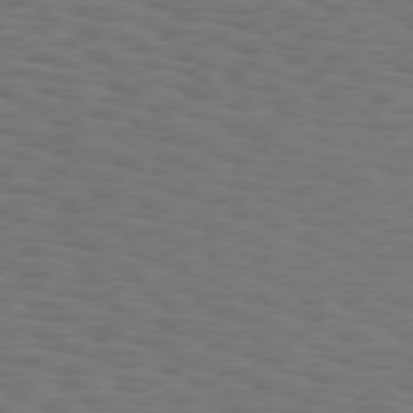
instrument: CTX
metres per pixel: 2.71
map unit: Hpe
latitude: 75.6694
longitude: -133.9528
